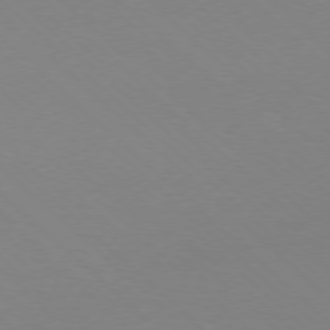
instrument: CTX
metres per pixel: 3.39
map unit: Ap
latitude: -78.3495
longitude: -91.2159
